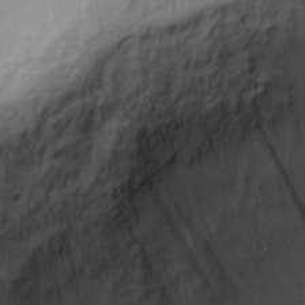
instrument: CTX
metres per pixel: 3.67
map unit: Nhu
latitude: 3.0080
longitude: -75.8017
